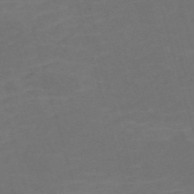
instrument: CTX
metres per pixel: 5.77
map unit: Nve
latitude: -59.1998
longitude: 58.5951
